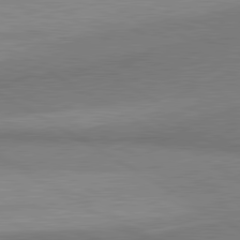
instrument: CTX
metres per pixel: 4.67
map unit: lApd
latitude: 80.8380
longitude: 159.7099
